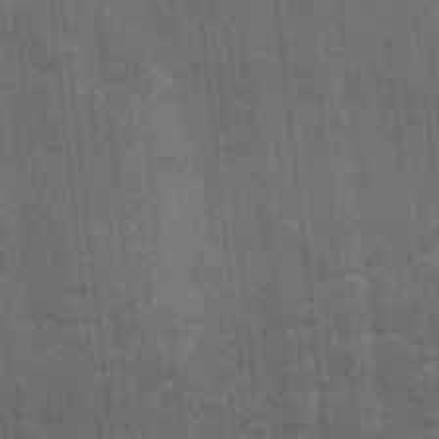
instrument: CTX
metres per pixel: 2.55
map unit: Ave
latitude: -9.2754
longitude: -122.9892
